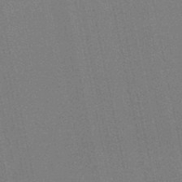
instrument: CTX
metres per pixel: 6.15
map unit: lHb
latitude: -46.4440
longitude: 57.7100
